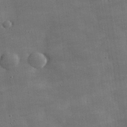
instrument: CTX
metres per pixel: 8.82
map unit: lHvf
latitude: 31.9906
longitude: -92.3278
